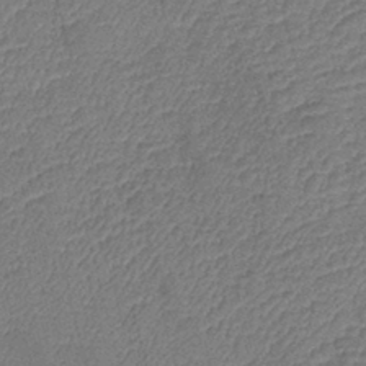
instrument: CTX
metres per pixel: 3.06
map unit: lHb
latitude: -39.9745
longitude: 76.1606
